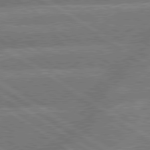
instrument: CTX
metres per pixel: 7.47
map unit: lApd
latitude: 79.6316
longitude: -162.0822
